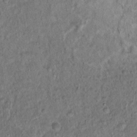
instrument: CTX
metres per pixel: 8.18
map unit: Hto
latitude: 15.8395
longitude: -40.9324
